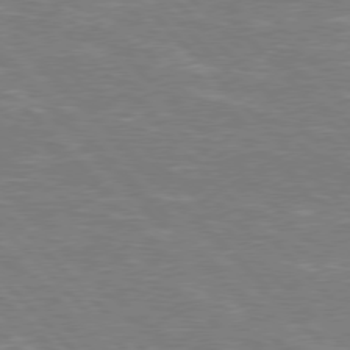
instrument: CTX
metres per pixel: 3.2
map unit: Hpe
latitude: 76.6868
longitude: -151.3292
